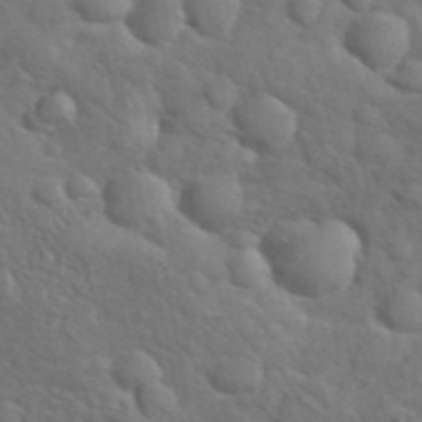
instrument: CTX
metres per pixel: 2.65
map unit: eHh
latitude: 39.7638
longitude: -55.7072
